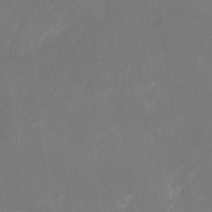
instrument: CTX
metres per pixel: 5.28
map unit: Hto
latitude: -8.5007
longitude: -47.3293
